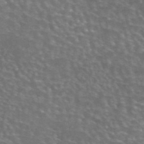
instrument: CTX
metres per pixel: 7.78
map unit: eAb
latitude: 44.5357
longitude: 107.5966
